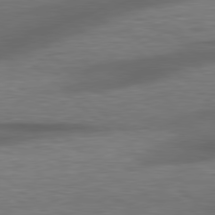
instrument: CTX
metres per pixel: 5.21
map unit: lApd
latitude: 79.0837
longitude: -116.7435
